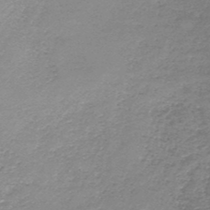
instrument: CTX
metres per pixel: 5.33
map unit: HNb
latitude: -48.4818
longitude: -41.7071
